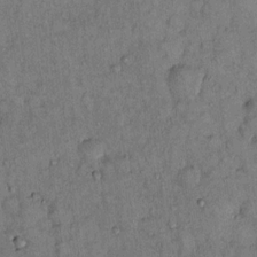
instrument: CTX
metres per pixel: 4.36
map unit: Hto
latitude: 12.8380
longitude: -59.0081
